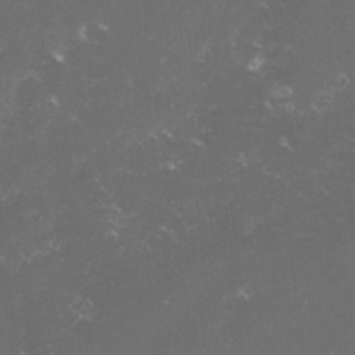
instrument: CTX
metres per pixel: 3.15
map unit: lHvf
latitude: -15.2754
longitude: -101.9339
